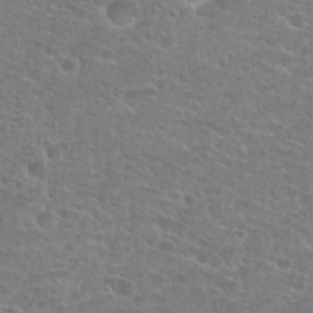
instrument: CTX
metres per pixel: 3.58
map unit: Hto
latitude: 25.9528
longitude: -48.5546
